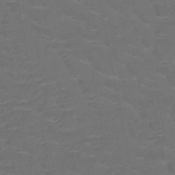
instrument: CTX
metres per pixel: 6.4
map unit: HNb
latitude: -50.7652
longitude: -47.9528
